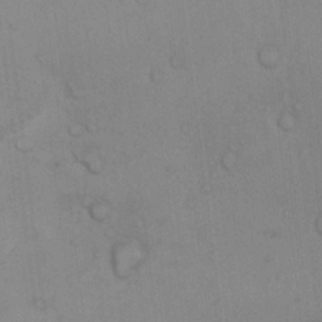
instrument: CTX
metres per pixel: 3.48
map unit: Hto
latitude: 11.7261
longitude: -35.9150
